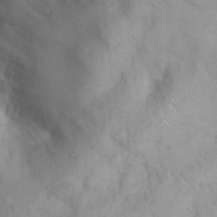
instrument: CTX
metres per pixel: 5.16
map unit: eHh
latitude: 25.4048
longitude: -64.8380
